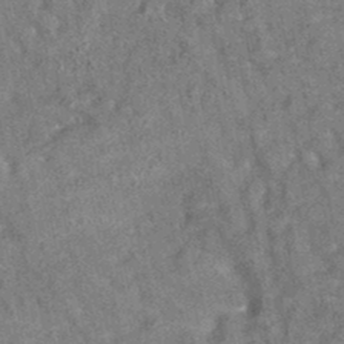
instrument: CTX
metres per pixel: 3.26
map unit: eAb
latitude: 35.1970
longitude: 113.2754
